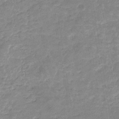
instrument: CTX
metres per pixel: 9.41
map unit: eHb
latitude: -35.8611
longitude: 77.4265
